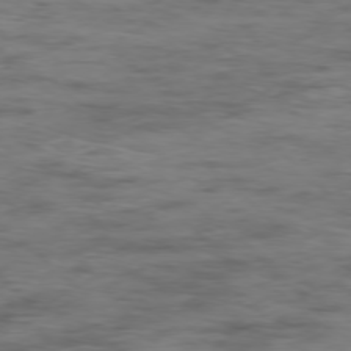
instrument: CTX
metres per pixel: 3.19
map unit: Ap
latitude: -77.5399
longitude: -81.7072
